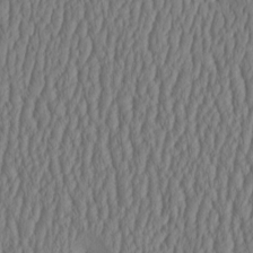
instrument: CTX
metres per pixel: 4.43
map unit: HNhu
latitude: -3.1431
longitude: 13.3699
